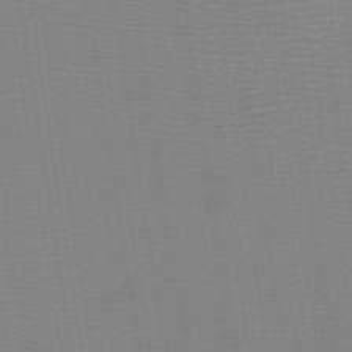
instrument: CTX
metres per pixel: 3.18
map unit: lHb
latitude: -41.1998
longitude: 53.1242
